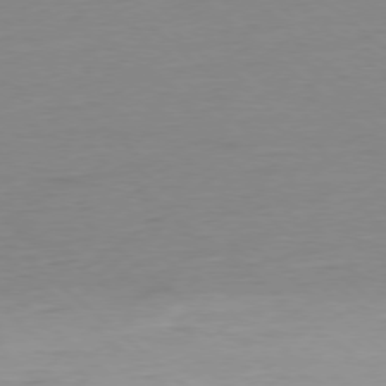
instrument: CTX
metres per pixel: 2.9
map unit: Ap
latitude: -78.2739
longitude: -56.8946
